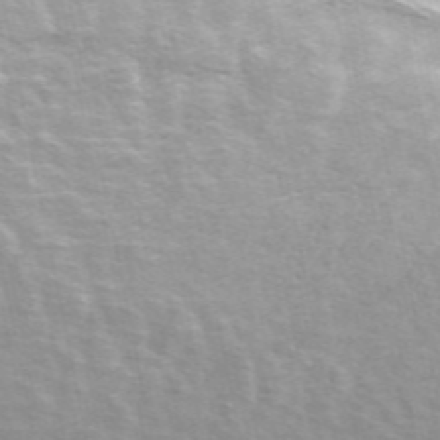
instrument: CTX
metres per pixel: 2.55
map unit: ANa
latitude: 48.6679
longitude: -76.0255
